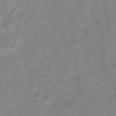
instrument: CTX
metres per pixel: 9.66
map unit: eHh
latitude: 9.3293
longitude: -73.2348
